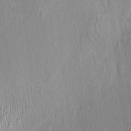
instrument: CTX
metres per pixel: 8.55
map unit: Nhu
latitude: -0.4629
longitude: -14.6302
